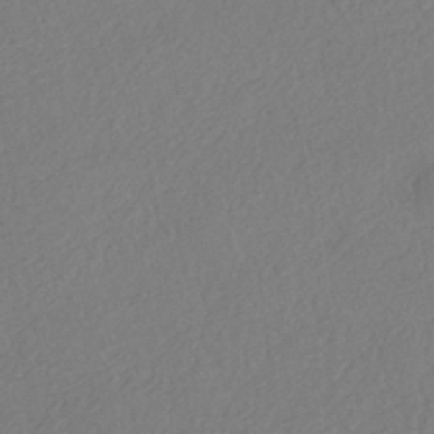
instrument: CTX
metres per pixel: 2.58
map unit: eHh
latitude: -41.9367
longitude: 118.7463
